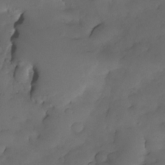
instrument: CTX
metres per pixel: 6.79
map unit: Nhe
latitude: -33.8801
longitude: -142.7624
